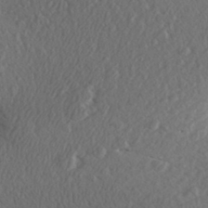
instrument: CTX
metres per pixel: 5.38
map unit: Aa
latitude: 27.9906
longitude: -143.5938
